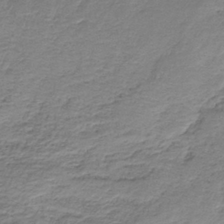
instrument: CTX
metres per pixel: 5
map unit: HNb
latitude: -35.5210
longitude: 58.5195
